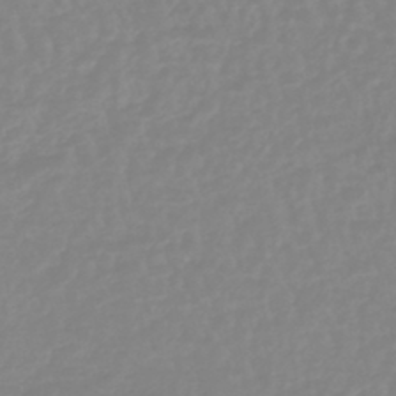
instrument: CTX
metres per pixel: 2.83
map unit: lHb
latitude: -44.3117
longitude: 74.2740
